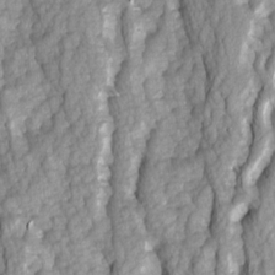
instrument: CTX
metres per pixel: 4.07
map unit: Ave
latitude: 14.4790
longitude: -132.7057
